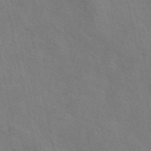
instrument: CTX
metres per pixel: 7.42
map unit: eAb
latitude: 50.8002
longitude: 117.0864
